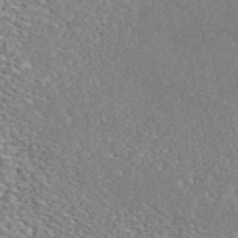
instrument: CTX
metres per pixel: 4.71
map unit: ANa
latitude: 45.3292
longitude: 27.6343
